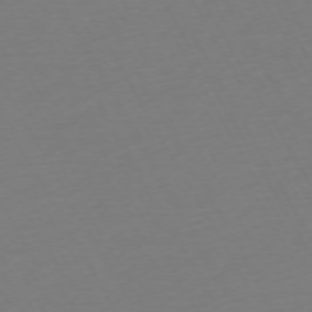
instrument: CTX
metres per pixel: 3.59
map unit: Ap
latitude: -74.0094
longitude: -69.0459
